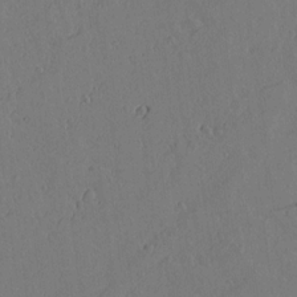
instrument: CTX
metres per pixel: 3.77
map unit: lAvf
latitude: 15.8017
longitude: -125.9150
